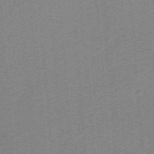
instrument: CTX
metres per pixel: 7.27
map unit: HNb
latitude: -39.0676
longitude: 54.0283
